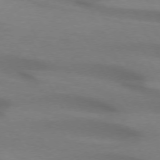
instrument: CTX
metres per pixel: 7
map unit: lApd
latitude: 72.5735
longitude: -49.0458
